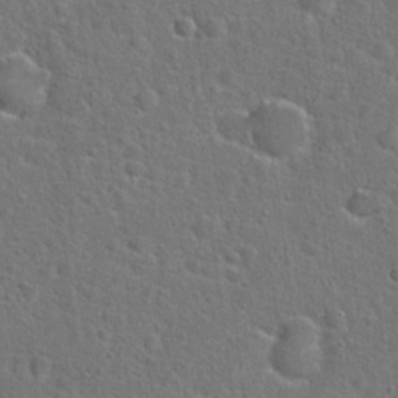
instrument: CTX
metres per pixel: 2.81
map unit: Hto
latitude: 23.5182
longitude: -46.5357
